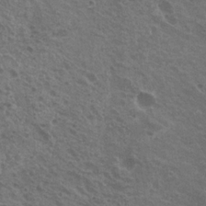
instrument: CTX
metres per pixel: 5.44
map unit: Nhu
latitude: 21.6127
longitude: -30.8569
